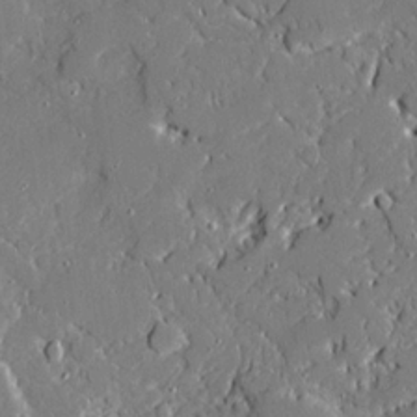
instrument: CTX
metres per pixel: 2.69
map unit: Ave
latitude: 19.7071
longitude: -127.8961
